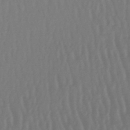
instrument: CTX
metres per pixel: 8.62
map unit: lHb
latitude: -47.3131
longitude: 61.9745
